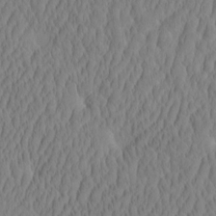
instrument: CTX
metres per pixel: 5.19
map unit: eHh
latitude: -2.8407
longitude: 16.0472
